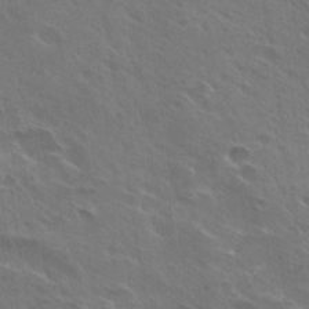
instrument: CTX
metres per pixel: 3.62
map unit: Hto
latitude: 27.6883
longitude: -40.8946
